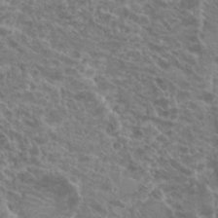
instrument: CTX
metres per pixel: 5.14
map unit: Hto
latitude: 23.5371
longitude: -40.3089
